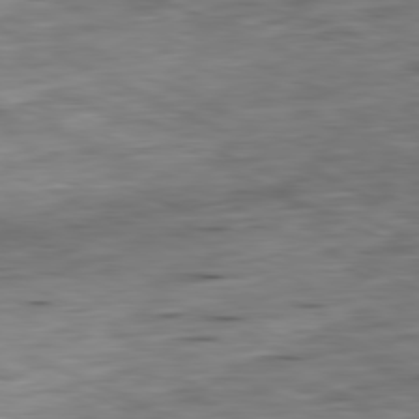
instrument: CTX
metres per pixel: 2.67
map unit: Ap
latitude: -81.1620
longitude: -69.4427
